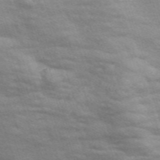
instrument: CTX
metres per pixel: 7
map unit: Nve
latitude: -56.9353
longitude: 59.3509
